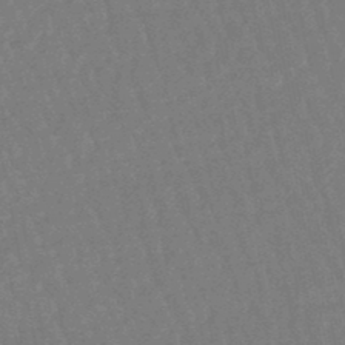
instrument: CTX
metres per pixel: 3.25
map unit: eHb
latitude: -46.6896
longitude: 80.4629
